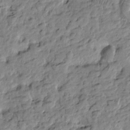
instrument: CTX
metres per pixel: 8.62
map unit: Htu
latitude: -1.0109
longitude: -179.1592
